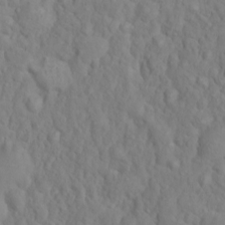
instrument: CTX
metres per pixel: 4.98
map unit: eHh
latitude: 1.5182
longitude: -56.3467
